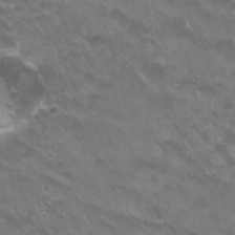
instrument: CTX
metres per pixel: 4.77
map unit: Hto
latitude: 24.8380
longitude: -37.2348
